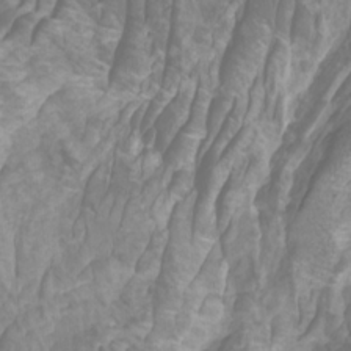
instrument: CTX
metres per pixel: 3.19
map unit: Htu
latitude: -5.4454
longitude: -76.1577
